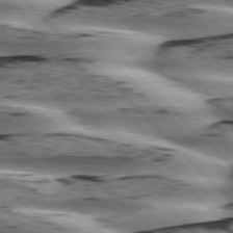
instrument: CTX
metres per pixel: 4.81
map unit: lApd
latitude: 76.4412
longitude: -78.9136
